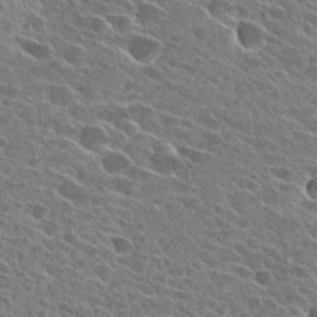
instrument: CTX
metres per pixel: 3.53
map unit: Hto
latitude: 27.6127
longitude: -43.0270
